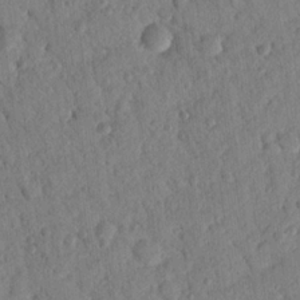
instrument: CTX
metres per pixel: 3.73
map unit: Nhu
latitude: 20.7435
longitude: -78.7435
